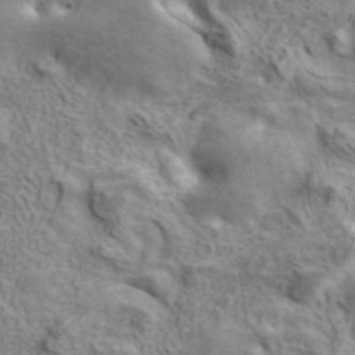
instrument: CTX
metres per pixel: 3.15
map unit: ANa
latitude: 41.4048
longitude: 16.1984
